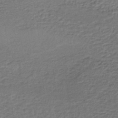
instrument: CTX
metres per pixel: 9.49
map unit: lHb
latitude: -38.5574
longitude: 59.9745
